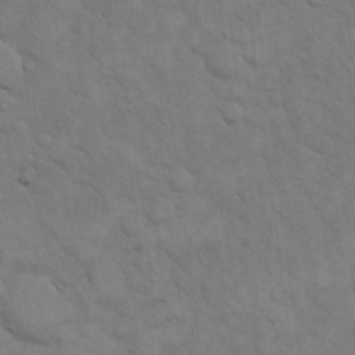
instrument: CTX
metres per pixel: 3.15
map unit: eHh
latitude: 15.8773
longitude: -66.3089
